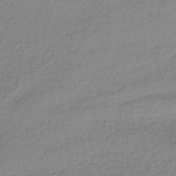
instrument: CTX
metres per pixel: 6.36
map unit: HNhu
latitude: -43.0486
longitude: 96.1795
